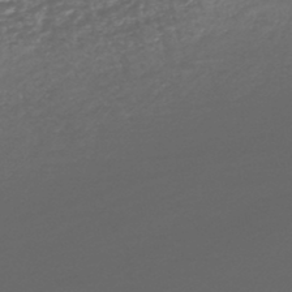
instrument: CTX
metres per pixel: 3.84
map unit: lHb
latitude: -44.7841
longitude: 68.8408
